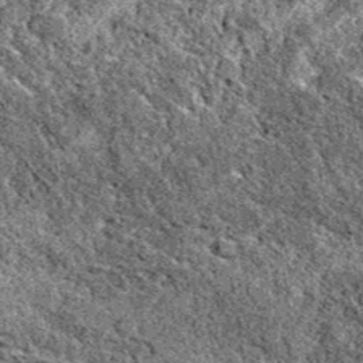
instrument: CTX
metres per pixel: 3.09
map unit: eAb
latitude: 38.1956
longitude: 110.7085
